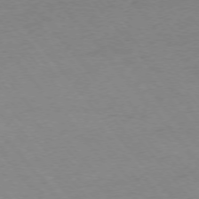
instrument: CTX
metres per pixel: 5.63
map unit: Ap
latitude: -75.8423
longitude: -94.8191
